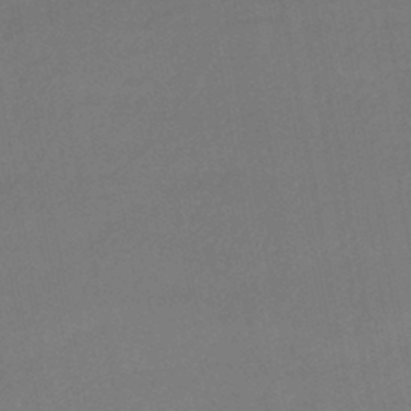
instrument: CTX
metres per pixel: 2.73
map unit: HNhu
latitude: -44.5574
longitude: 94.0661
